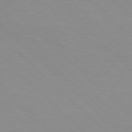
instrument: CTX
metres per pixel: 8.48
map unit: Hpe
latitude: 77.6694
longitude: -160.8380
